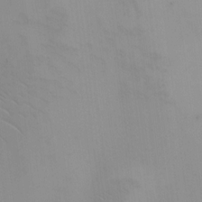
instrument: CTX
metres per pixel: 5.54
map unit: HNhu
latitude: 7.8394
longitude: -0.3845
